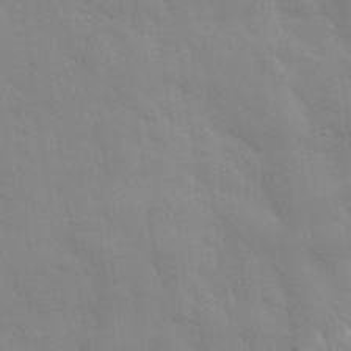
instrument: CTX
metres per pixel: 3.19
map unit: eHh
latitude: 32.1578
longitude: -70.3845
